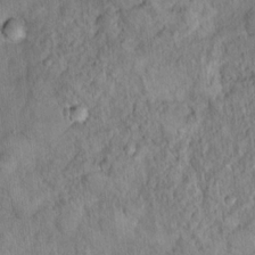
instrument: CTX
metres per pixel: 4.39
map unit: Ht
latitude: 14.2712
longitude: -39.6883
